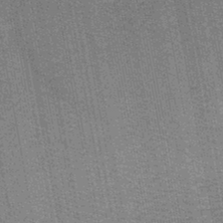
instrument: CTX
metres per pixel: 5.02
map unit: lHb
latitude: -44.5952
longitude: 58.0849
